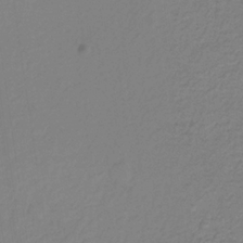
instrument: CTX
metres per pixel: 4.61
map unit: HNb
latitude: -31.8044
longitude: 60.1795
